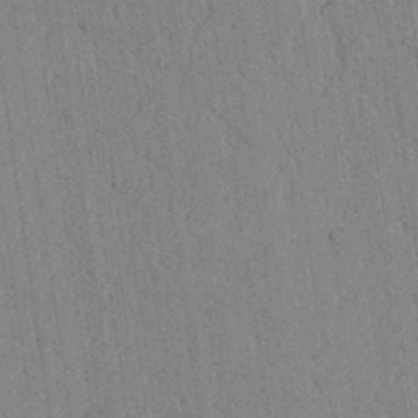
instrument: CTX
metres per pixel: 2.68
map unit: lAvf
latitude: 6.1011
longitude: 164.5196
